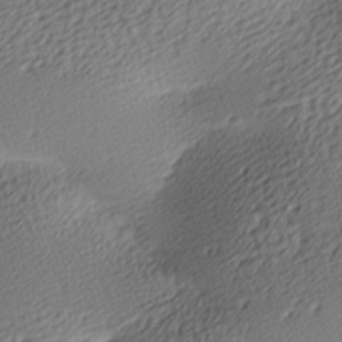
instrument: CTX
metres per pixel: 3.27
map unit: lAa
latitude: -9.9367
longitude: -126.2712
